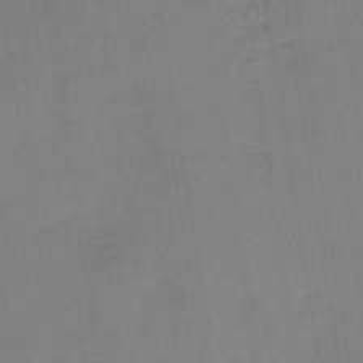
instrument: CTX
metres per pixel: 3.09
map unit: HNb
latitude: -35.7478
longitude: 56.9164
